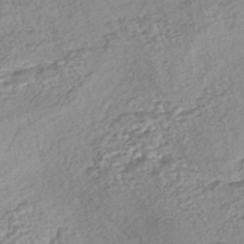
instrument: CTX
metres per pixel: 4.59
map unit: HNhu
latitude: -44.1039
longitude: 101.4076
